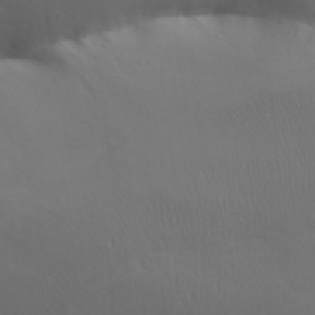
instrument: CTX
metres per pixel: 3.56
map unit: Aa
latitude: 32.5546
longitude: -143.5938
